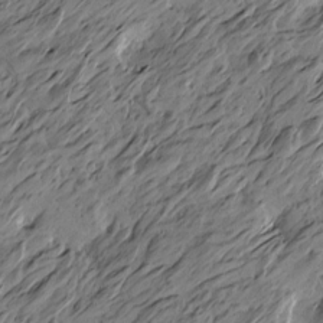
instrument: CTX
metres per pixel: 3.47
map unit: Htu
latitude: -5.2942
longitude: -178.5924
